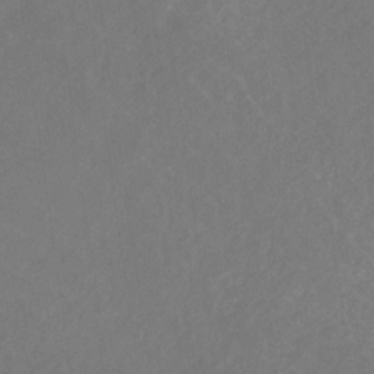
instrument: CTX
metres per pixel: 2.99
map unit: eHb
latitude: -30.8219
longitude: 67.8611
